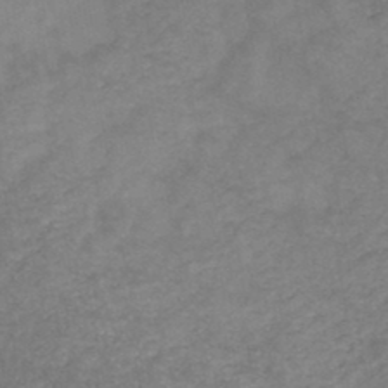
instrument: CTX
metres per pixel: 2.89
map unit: HNb
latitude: -45.9367
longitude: -36.8002
